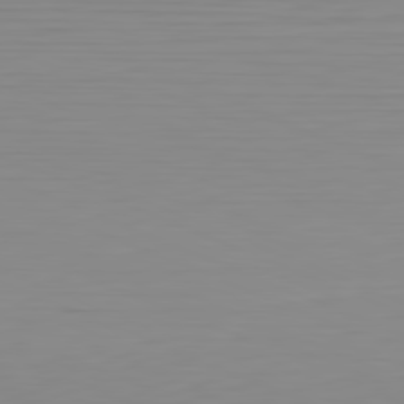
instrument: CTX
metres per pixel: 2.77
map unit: Hpe
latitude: -82.2361
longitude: 16.2740
